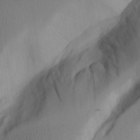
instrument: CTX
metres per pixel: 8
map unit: Aa
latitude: 25.9150
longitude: -132.4601
